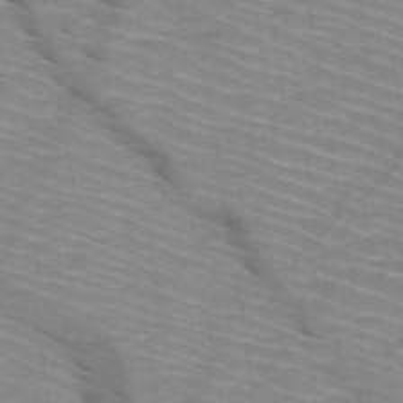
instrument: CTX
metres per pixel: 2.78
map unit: HNb
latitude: -47.3887
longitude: -45.1781
